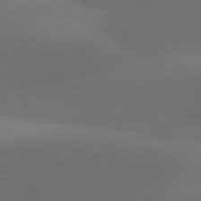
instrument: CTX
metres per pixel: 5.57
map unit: lApd
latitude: 78.0255
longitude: -52.7813
